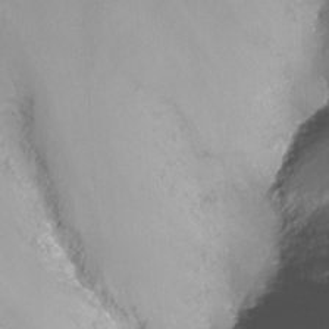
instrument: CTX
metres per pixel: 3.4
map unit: Nhu
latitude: -12.3873
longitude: -67.1970
